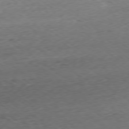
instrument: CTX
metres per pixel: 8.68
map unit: Ap
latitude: -78.5195
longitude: -64.6301
